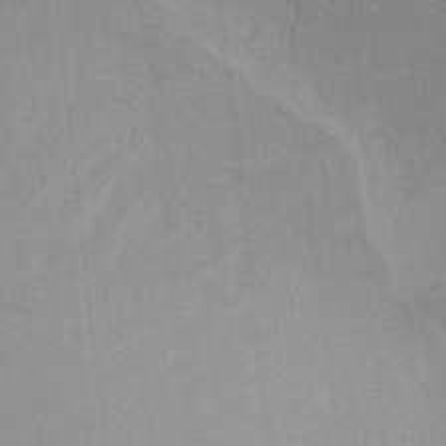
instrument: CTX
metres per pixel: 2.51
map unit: eHh
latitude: -9.0108
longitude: -67.6882
